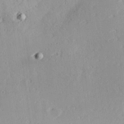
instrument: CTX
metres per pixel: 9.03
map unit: Hve
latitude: 25.7260
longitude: -94.1956
